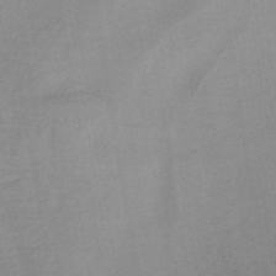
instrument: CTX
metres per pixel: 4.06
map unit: lHb
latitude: -40.7274
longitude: 73.0486
